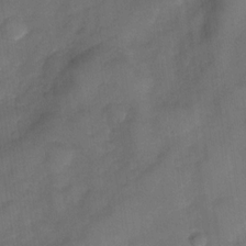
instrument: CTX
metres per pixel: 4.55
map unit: Nve
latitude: -26.4440
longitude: -148.0633
